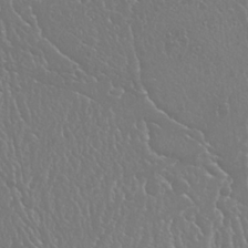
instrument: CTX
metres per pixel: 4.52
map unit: Nhu
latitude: 25.3103
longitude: -59.8961
